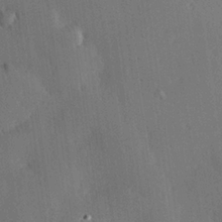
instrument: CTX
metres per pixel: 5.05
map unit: Hve
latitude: 25.0458
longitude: -92.8947
